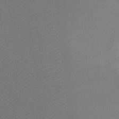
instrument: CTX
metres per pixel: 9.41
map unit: Ht
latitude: -9.3132
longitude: -33.5371
